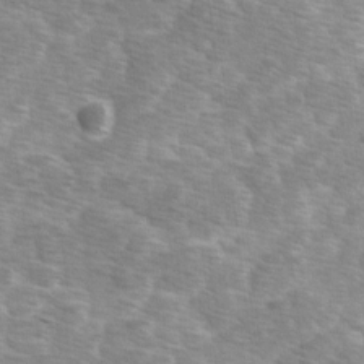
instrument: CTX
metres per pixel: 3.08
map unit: Ave
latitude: 1.1592
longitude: -111.9528
